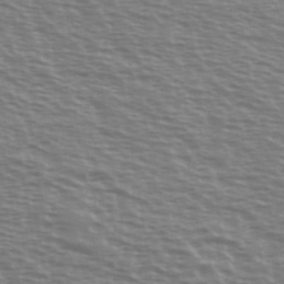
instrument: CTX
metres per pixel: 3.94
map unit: Ave
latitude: 38.1956
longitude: -113.0647
